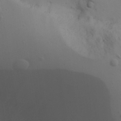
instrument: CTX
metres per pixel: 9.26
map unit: Aa
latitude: 18.5923
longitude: -142.1200
